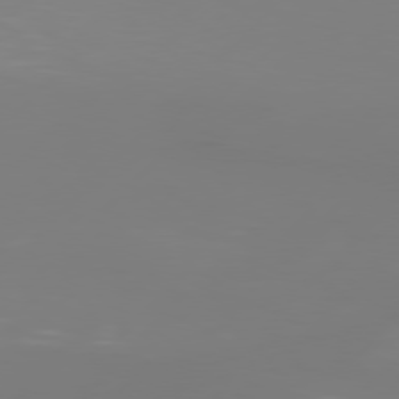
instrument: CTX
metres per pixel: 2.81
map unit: Hpe
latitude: 77.1970
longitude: -138.6868
